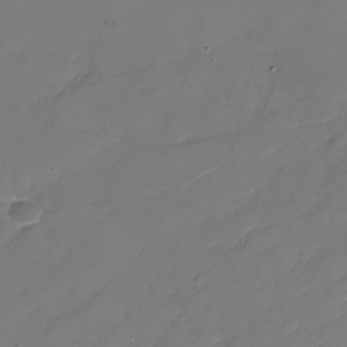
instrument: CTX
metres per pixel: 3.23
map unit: Nhu
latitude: -30.4251
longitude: -72.7247
